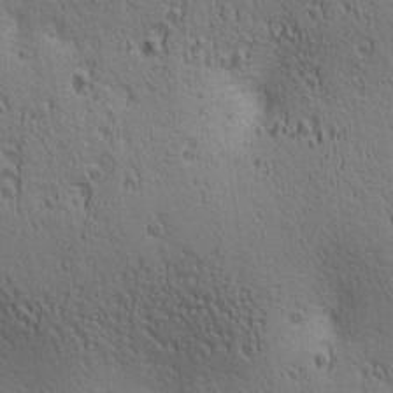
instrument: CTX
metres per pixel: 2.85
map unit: lAa
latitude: 12.8380
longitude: -107.7072
